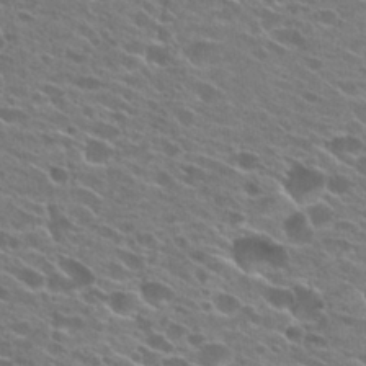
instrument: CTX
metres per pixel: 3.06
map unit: Hto
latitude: 25.1025
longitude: -42.8191
